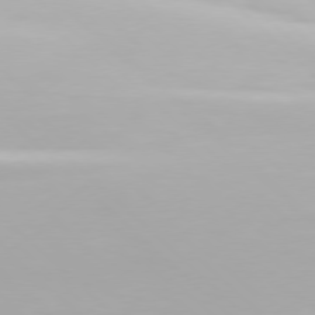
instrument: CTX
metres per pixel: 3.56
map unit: Hpe
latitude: 77.3292
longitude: -171.9150
